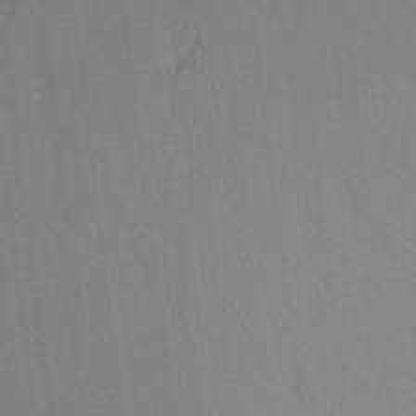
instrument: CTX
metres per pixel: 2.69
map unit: Ht
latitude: -6.8975
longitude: -31.1404
